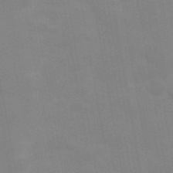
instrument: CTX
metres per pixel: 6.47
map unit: Hve
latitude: 31.0081
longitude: 150.0472
